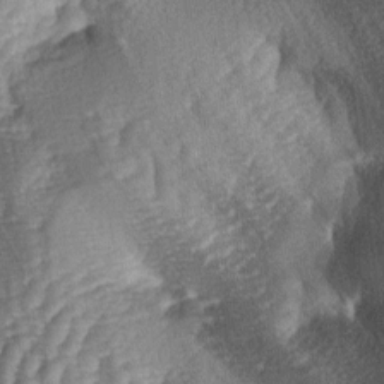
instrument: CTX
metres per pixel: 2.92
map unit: lAa
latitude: -4.2550
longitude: -127.4993
